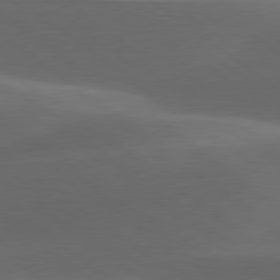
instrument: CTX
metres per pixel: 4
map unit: lApd
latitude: 79.1781
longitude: -48.8002
